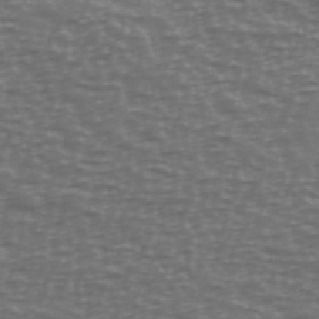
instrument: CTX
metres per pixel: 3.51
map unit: Ave
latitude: 39.0647
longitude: -113.9717
